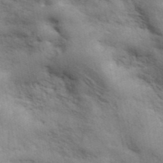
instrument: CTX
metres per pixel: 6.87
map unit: ANa
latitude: 41.9150
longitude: 17.3510
